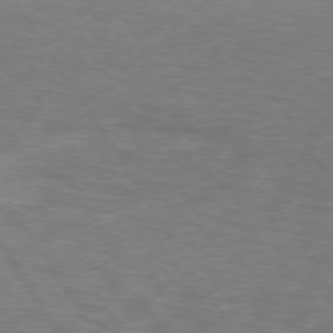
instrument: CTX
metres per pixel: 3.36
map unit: lApd
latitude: 74.2334
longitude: -74.0255
